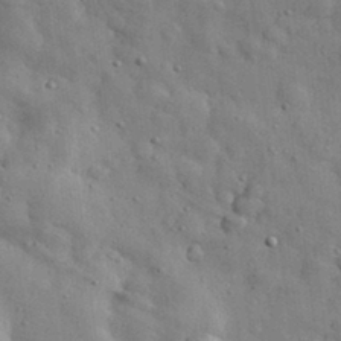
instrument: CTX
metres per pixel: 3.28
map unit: eHh
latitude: 31.1026
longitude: -71.6505
